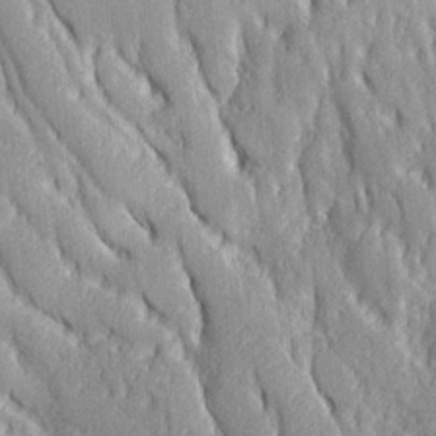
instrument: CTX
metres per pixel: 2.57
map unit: Ave
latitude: 22.9325
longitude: -133.7450
